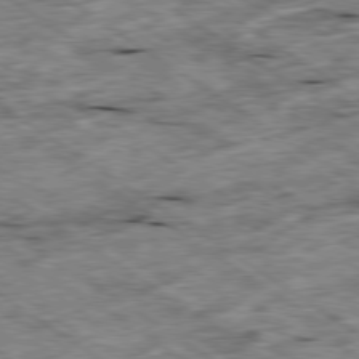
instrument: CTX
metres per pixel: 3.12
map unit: Ap
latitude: -79.8233
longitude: -87.6505
